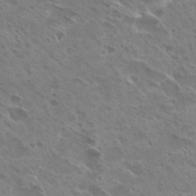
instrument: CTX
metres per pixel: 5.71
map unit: Hto
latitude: 26.9892
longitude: -40.6868
